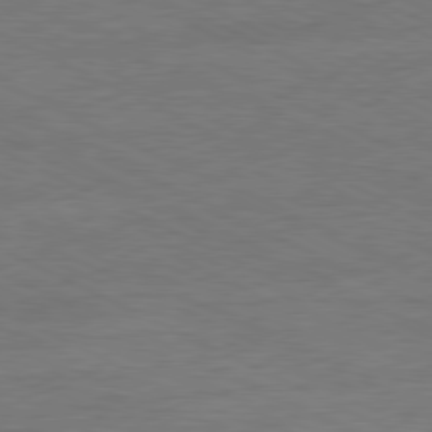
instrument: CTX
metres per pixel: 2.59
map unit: Ap
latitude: -81.3321
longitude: -85.8772
